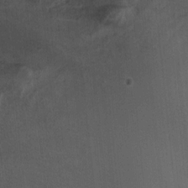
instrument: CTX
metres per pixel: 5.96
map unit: Ht
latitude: -1.2943
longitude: -14.9514
